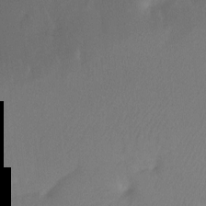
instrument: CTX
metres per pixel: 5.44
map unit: Ht
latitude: -10.2173
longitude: -34.5168
